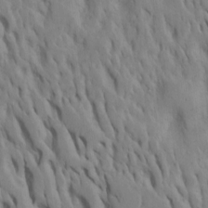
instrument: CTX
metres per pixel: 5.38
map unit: Htu
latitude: -7.6910
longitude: 145.0109
